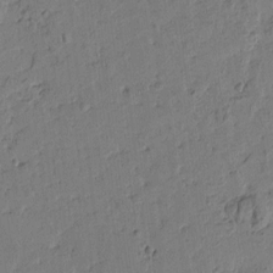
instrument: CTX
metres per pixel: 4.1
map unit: Htu
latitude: -1.9556
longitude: -175.9906
